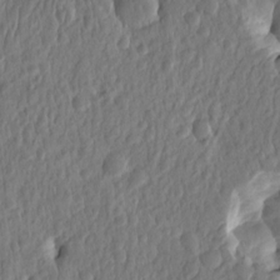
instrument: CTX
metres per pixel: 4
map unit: eHh
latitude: -1.5399
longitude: 14.7275
